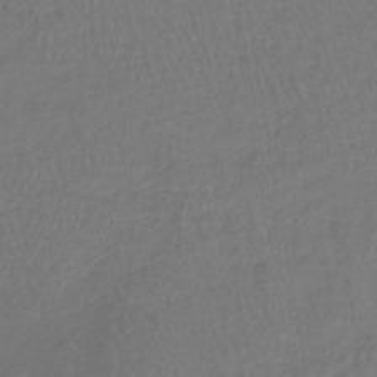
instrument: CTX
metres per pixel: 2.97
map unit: lHb
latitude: -39.5021
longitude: 72.4062
